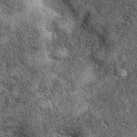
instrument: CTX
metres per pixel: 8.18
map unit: eAb
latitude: 39.8772
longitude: 108.6141
